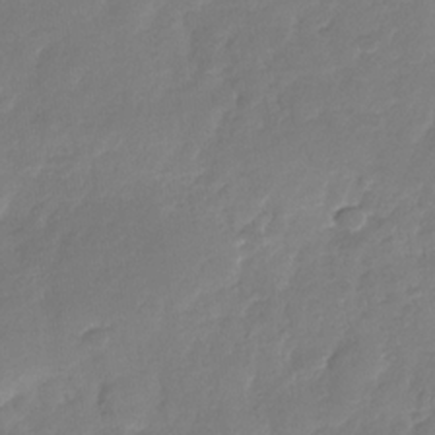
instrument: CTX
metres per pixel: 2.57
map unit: Nhu
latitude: -28.7652
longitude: -60.9136
